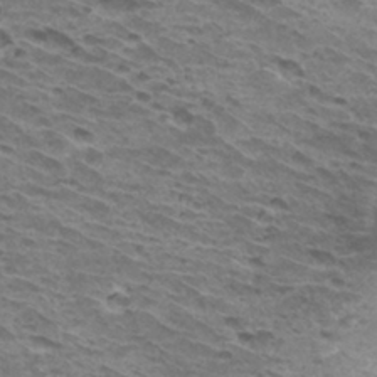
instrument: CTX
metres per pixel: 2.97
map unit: Hto
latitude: 32.4601
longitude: -40.3467
